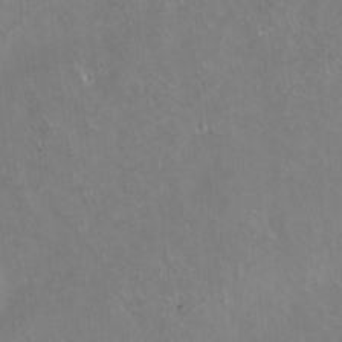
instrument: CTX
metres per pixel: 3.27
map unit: Hto
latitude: -13.8234
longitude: -42.1011
